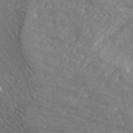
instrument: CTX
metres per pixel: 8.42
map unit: ANa
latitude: 44.4034
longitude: -85.3671
